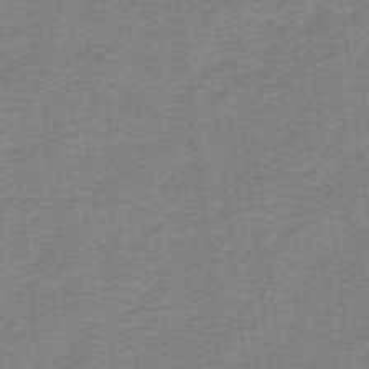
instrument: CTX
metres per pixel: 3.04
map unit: lHb
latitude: -41.5210
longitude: 54.6330
